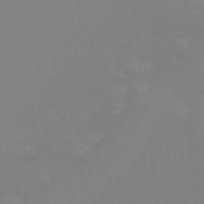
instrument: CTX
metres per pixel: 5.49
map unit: HNhu
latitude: -0.9353
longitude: -5.2159
